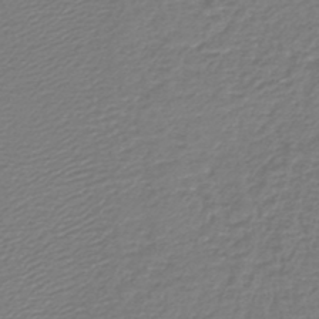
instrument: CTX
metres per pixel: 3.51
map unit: lHb
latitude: -43.2942
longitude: 69.7099
